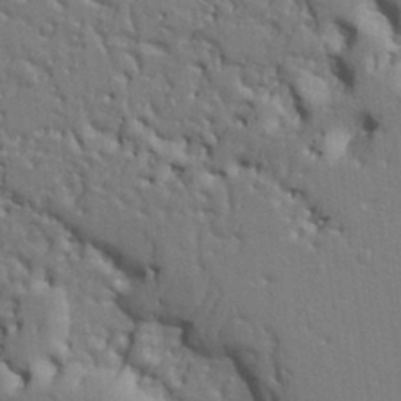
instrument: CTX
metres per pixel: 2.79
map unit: Ht
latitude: 9.2537
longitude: -76.9891
